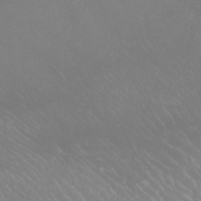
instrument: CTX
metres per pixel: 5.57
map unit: Htu
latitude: -6.4062
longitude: -71.3481
